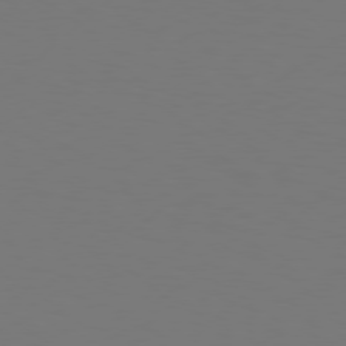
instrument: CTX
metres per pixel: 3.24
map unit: Hpe
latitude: 76.0633
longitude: -131.0270
